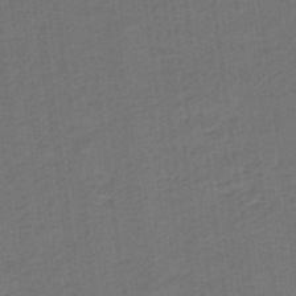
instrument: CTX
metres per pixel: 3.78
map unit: eHb
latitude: -47.2754
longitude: 87.3888
